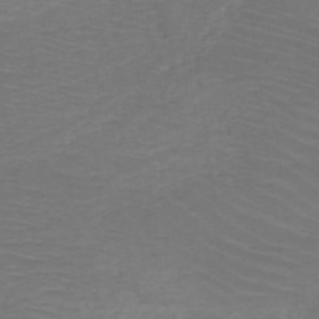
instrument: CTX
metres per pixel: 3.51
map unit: HNb
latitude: -48.9353
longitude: -45.7260
